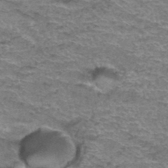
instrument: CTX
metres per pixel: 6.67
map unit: Hto
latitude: 37.5371
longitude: -43.1781
